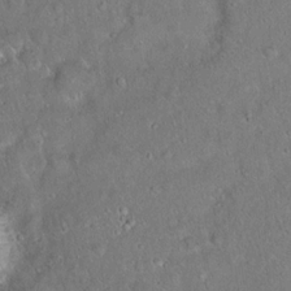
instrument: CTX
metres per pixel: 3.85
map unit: Hto
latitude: 15.6883
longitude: -40.7057
